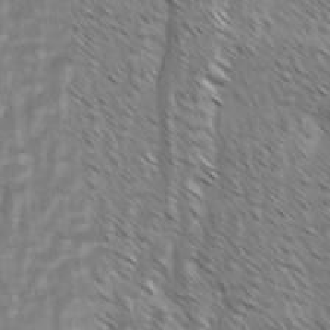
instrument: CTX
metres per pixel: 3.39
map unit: lAvf
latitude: -1.7289
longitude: -113.6316
